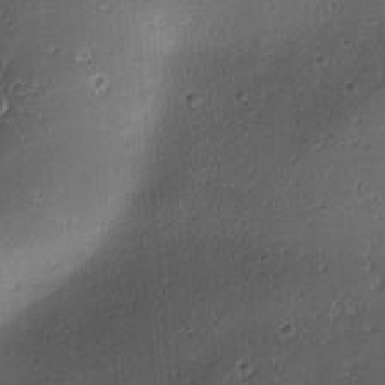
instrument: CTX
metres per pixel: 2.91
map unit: lAa
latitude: -10.7085
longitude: -124.6679
